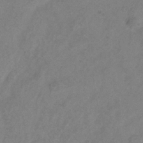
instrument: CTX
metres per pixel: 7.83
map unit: Hve
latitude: -35.1809
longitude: 88.1228
